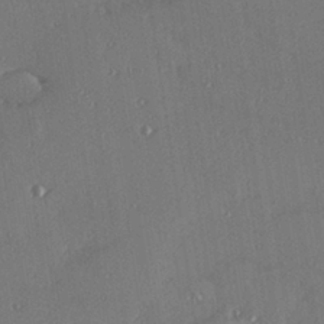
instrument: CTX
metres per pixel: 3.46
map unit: Hve
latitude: 27.3482
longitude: -91.3293
